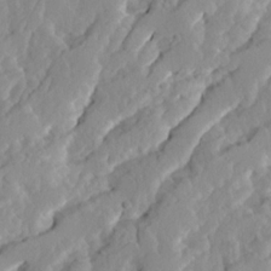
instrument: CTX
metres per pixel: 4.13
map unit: Ave
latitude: 14.3090
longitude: -135.3481
